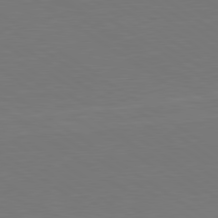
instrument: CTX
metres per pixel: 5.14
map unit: lApd
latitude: 79.6883
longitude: 162.8975
